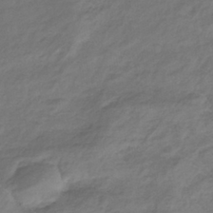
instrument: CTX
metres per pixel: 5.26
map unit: lHb
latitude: -37.2376
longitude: 72.8030
